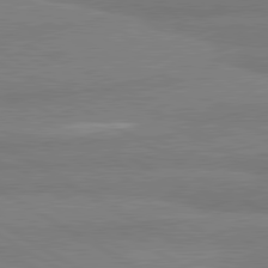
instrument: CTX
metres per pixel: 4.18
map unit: lApd
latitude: 80.8569
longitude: -178.4412
